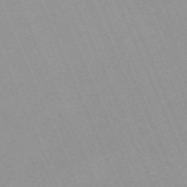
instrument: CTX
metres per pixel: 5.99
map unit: Nhu
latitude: -67.3699
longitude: 38.9542
